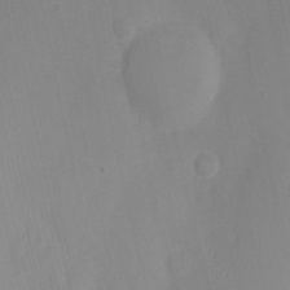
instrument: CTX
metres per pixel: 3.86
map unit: Nhu
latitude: -8.7652
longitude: -47.0648
